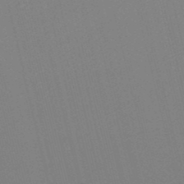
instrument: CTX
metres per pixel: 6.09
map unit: lHb
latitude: -47.3698
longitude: 60.7085
